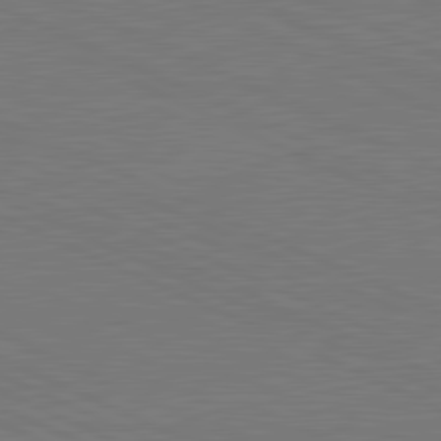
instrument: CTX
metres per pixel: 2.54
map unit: lApd
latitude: 81.5560
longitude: 149.7289
